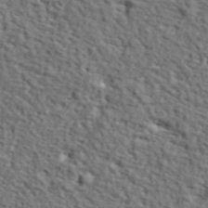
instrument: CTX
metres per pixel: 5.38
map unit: lHvf
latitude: 38.2145
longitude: -87.2159
